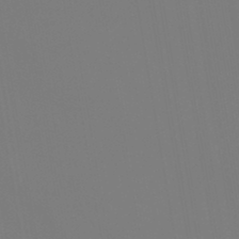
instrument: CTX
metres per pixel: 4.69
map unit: lHb
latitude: -46.5573
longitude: 70.8975
